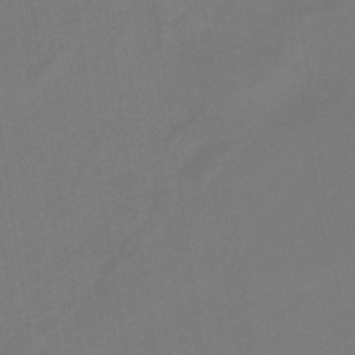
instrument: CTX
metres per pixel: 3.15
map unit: HNb
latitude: -37.3887
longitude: 54.8786
